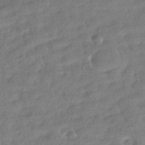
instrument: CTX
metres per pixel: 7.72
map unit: HNhu
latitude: -41.2187
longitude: 98.2172
